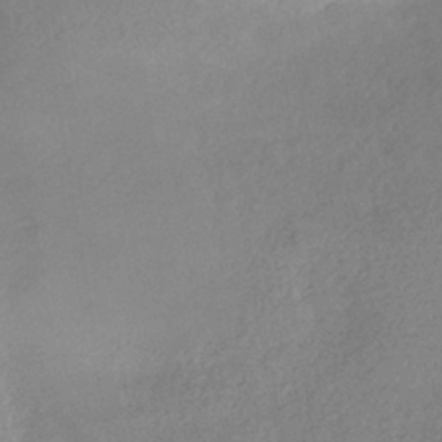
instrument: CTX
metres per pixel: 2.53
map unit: HNhu
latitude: -40.5951
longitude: 95.2753
